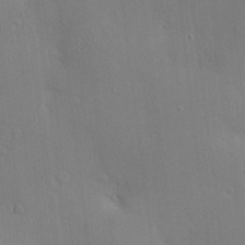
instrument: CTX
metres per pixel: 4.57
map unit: Nve
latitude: -8.8597
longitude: 174.2361
